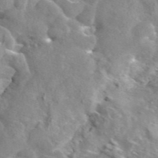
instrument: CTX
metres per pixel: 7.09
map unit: eAb
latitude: 44.9513
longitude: 113.8423
